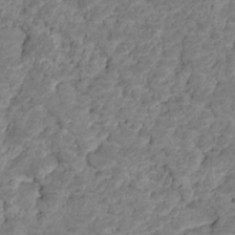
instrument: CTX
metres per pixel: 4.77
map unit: HNhu
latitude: -21.5210
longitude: 85.2187
